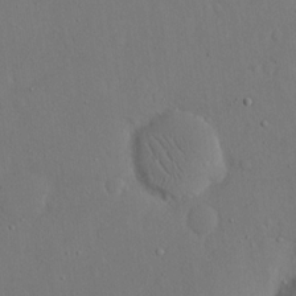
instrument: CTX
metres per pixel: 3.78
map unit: eHh
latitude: 16.6302
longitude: -70.8569
